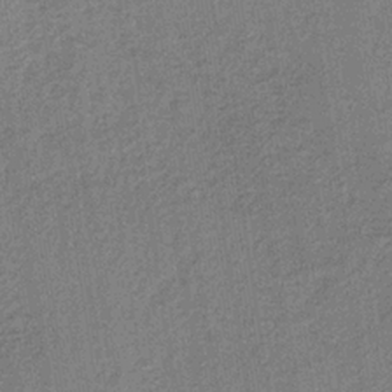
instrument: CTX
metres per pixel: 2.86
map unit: lHb
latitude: -34.5952
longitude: 62.9919
